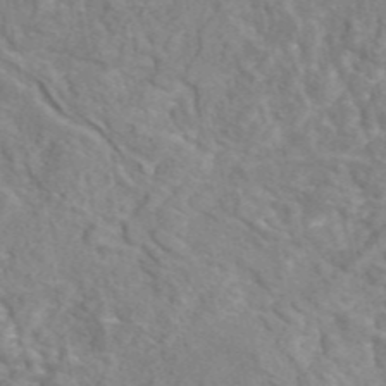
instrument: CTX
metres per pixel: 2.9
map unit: eAb
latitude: 45.8205
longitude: 110.3306
